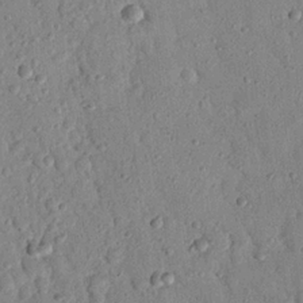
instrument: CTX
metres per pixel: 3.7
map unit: Nhu
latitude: 22.8380
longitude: -76.6490
